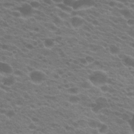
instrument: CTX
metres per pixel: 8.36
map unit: Hto
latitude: 22.1956
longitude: -37.3860
